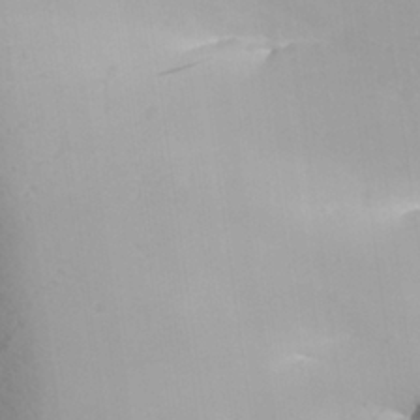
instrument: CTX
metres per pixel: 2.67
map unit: Aa
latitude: 27.5938
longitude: -144.7435
